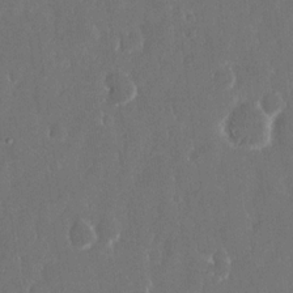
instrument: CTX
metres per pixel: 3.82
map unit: eHh
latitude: 15.0459
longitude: -72.6302
